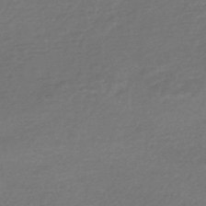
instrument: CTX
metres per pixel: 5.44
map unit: HNhu
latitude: -45.7667
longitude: 93.5777
